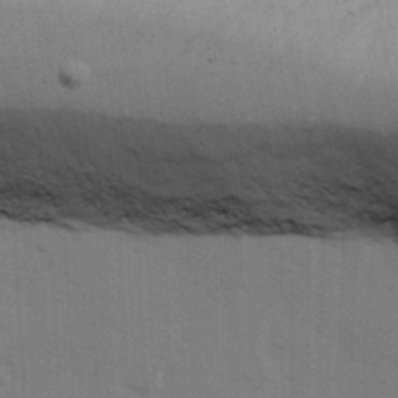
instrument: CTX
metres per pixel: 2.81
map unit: Ave
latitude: 13.5749
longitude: -102.6490
